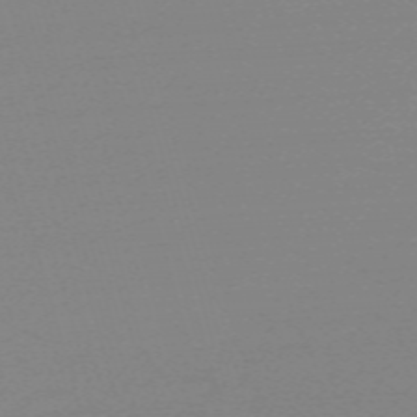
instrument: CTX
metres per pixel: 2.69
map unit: eHh
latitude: -62.2361
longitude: 52.0094
